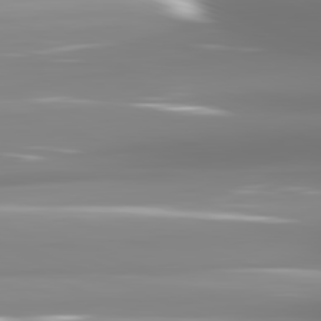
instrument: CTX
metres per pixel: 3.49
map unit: lApd
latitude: 81.8205
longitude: -137.9528
